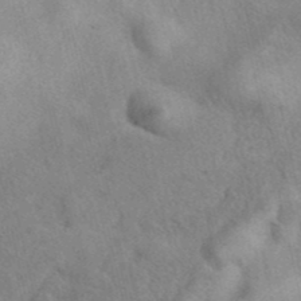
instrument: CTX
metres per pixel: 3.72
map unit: eAb
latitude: 40.3089
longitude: 109.0297
